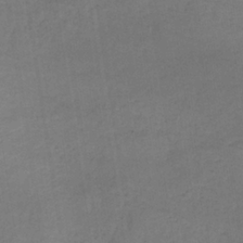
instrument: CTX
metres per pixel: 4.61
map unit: lHb
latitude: -34.7463
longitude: 64.6897
